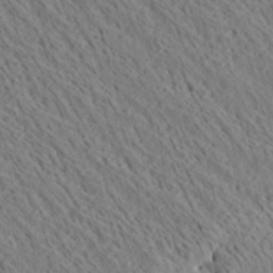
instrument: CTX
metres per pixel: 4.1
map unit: Ave
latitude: 21.5182
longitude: -139.9150
